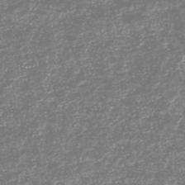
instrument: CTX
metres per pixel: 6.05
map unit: HNhu
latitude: -46.7085
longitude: 29.2187
